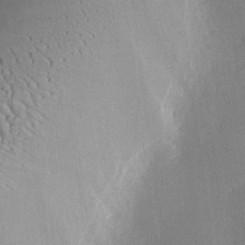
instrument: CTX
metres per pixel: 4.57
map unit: lHvf
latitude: -9.7666
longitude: -100.3467
